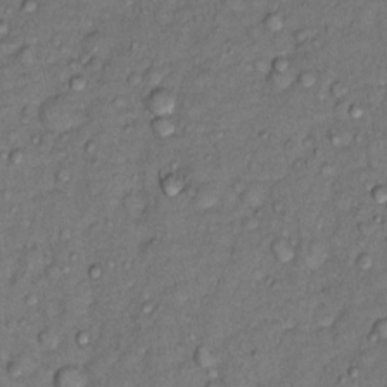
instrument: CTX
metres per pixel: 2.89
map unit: Nhu
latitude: 12.9136
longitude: -29.1025
